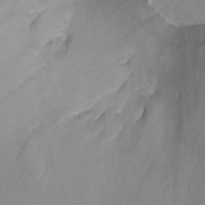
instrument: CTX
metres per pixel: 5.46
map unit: Ht
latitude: 0.8380
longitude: -35.8016
